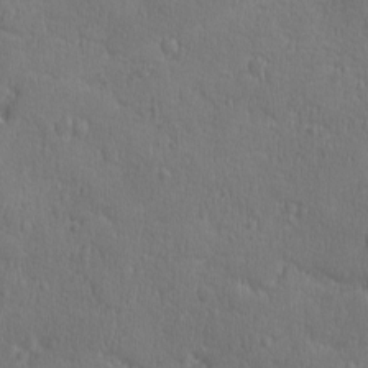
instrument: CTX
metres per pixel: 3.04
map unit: Ave
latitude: -8.8219
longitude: -119.2159
